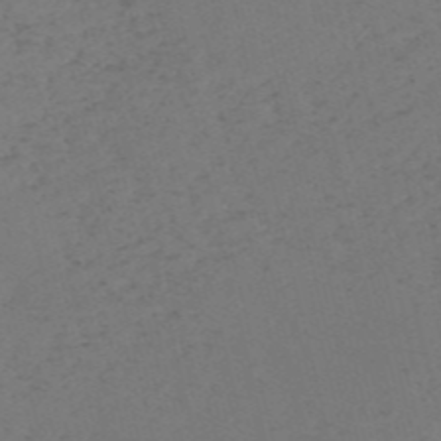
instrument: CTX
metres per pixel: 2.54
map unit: HNb
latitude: -55.1053
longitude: -41.8394
